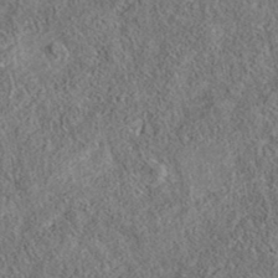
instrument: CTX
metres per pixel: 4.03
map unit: eAb
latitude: 36.1011
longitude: 113.7478
